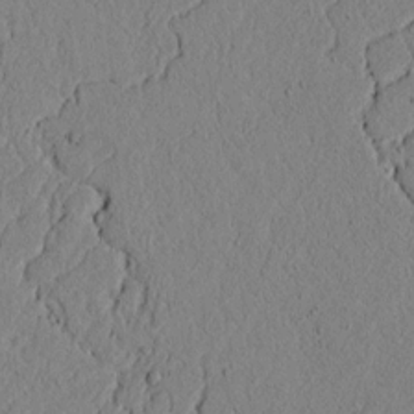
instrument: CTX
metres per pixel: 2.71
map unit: lAvf
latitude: 5.4237
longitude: 166.6141
